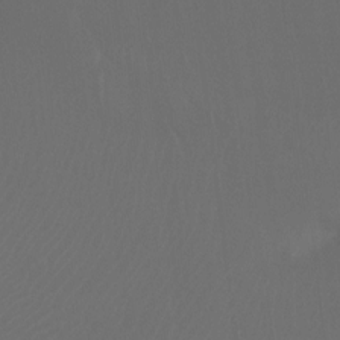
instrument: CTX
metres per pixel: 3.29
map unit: Ht
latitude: -9.4076
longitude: -33.4615
